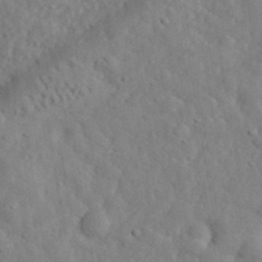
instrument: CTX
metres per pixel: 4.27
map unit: eHh
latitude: 35.0269
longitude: -78.1767
